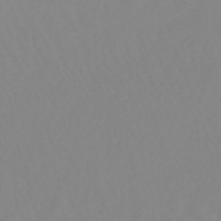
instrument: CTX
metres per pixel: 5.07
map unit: lHb
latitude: -48.7841
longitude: 74.4062
